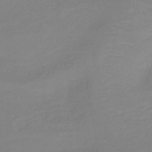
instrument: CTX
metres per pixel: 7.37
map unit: lHb
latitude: -40.5196
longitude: 59.9556
